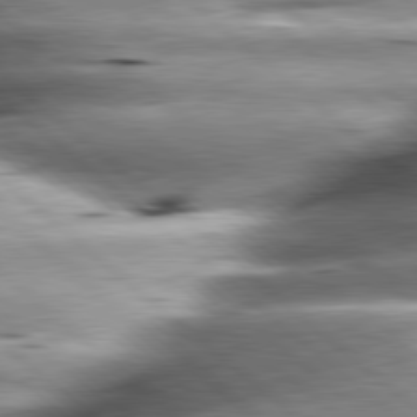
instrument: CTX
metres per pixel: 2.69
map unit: lApd
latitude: 80.3845
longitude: -143.0459
